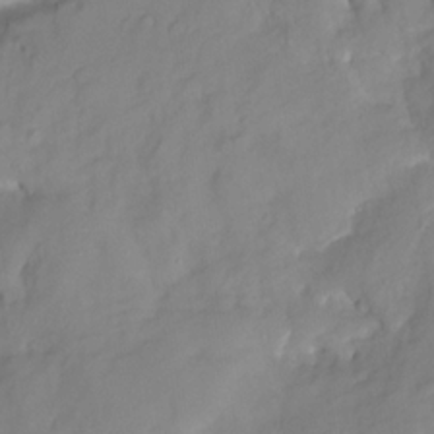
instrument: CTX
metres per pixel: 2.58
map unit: HNhu
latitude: -23.8612
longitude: 49.2565
